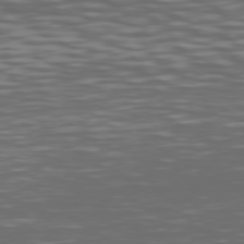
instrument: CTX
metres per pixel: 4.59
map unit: Hpe
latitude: 74.7813
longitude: -126.2901
